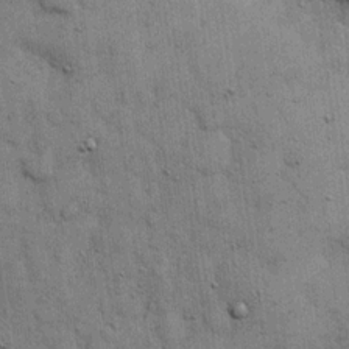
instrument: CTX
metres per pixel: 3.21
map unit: eHh
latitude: 15.9717
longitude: -62.7813
